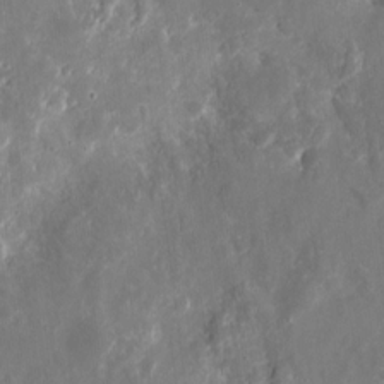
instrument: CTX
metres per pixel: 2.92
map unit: eHh
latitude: 10.6113
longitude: -72.0444
